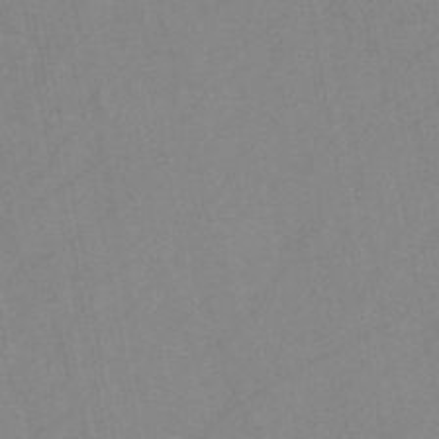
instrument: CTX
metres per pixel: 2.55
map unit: HNb
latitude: -44.5952
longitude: -40.6301
